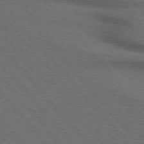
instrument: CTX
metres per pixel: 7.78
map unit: lApd
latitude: 75.7639
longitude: -84.4979
